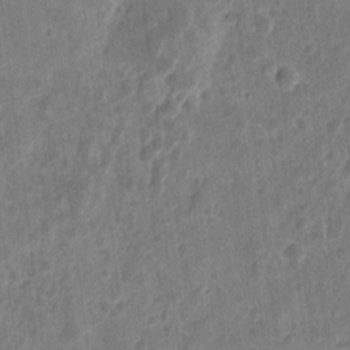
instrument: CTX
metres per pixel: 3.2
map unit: eHh
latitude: 9.5371
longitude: -73.3671
